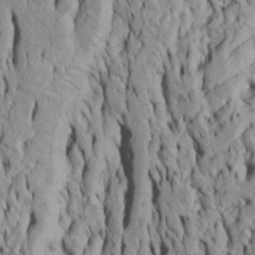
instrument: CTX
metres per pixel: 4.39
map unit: Htu
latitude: -5.5399
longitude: 152.4251
